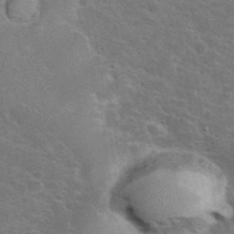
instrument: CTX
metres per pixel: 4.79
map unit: eHh
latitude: 38.0633
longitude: -65.7827
